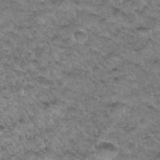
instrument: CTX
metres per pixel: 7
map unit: Hto
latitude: 33.9150
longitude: -48.5924
